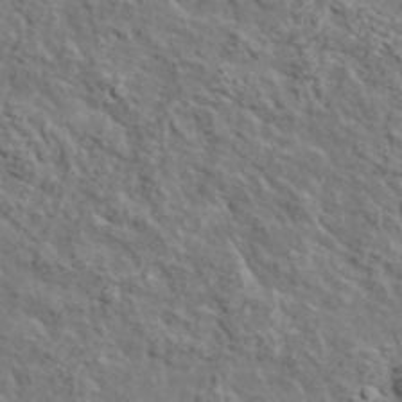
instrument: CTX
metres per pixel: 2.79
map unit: lHvf
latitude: 37.6127
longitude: -90.4034
